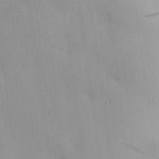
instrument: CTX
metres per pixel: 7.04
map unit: Hve
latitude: 25.1025
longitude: -91.6316
